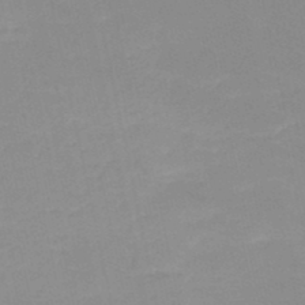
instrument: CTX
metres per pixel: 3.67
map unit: HNb
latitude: -48.4629
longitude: -43.5938
